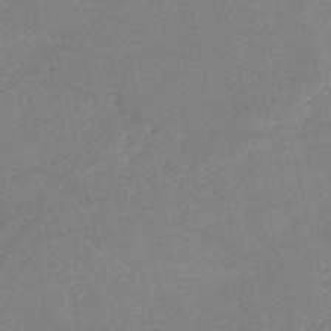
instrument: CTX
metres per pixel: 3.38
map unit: HNb
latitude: -52.7652
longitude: -45.6883
